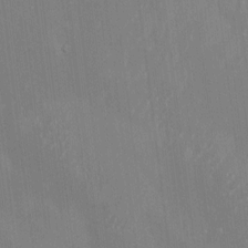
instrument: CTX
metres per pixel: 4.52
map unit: HNhu
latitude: -1.0487
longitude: -6.8947
